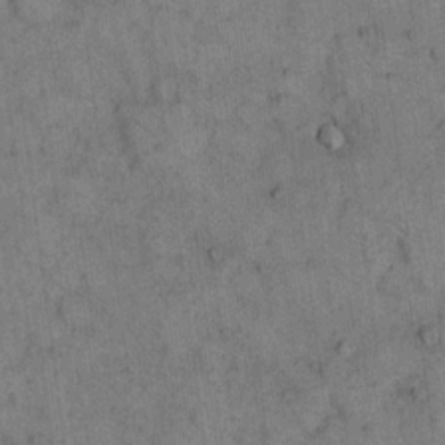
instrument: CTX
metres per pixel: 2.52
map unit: eHh
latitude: 15.6883
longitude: -65.3671
